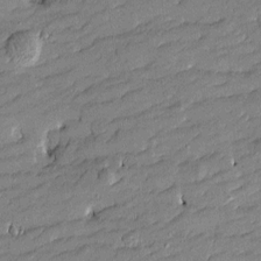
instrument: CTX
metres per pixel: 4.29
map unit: Htu
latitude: -8.7652
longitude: 177.0298
